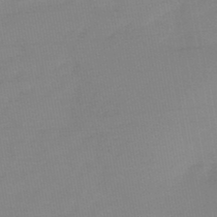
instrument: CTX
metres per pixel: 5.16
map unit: HNb
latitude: -50.0850
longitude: -39.0836
